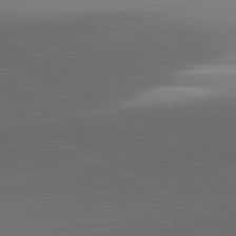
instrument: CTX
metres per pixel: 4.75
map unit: lApd
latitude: 81.8016
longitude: 134.0850
